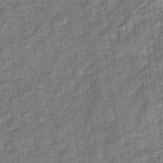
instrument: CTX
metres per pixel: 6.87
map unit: eHb
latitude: -36.9919
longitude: 79.7855
